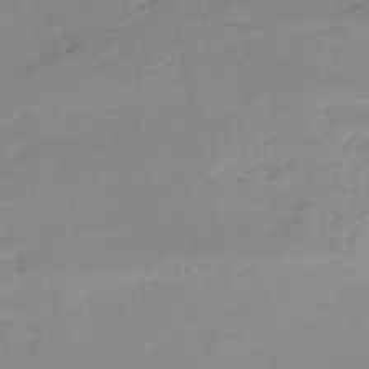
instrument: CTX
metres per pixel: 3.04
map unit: eHh
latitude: -52.3873
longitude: -24.5356
